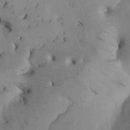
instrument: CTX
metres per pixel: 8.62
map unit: Htu
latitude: -0.5952
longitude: 172.7274
